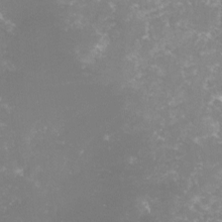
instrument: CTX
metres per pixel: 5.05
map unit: lHvf
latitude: -15.9556
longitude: -100.5357
